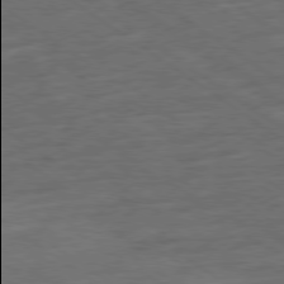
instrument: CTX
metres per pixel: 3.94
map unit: Ap
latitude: -79.8044
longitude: -53.9906
